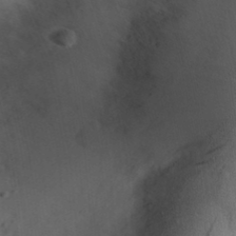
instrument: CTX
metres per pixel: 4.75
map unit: eHh
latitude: 25.8583
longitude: -69.5938
